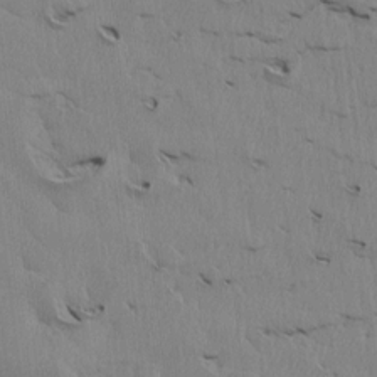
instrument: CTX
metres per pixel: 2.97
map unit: Htu
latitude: 3.8394
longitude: 152.0850
